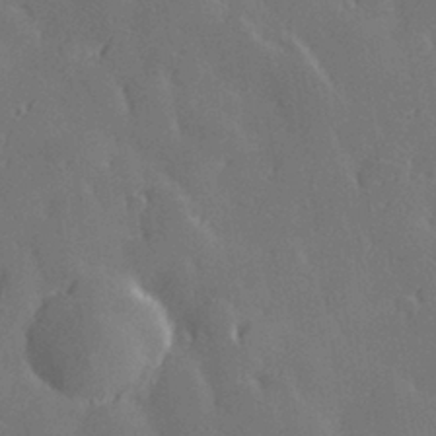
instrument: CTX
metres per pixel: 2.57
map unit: Hve
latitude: 28.0255
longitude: 145.7289
